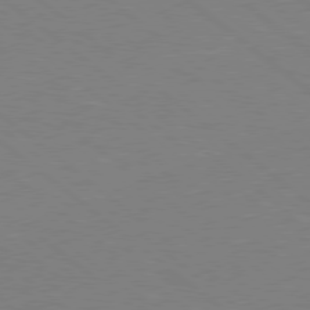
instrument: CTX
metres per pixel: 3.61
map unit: Hpe
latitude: 78.1767
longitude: -141.7071
